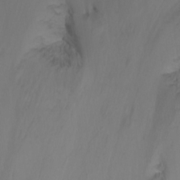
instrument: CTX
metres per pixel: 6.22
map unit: Nhu
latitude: -7.5210
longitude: -43.8394
